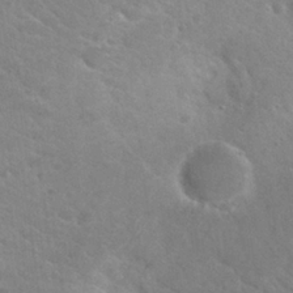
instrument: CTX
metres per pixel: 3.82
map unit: Hto
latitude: 26.5357
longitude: -36.1956
